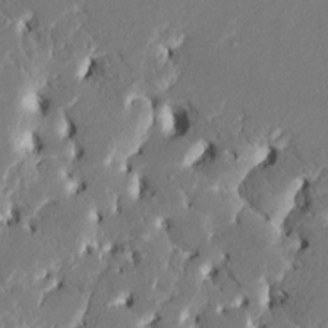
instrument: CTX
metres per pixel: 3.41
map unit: HNhu
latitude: 7.7827
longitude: -5.7827
